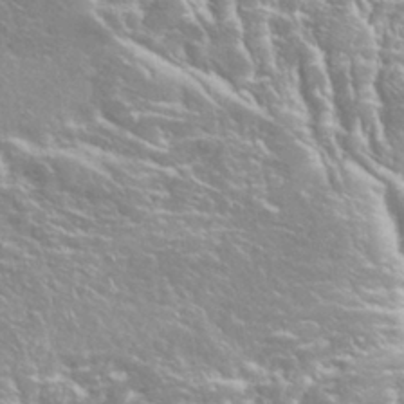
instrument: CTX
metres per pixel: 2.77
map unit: Hto
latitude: 27.2915
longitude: -50.4412
